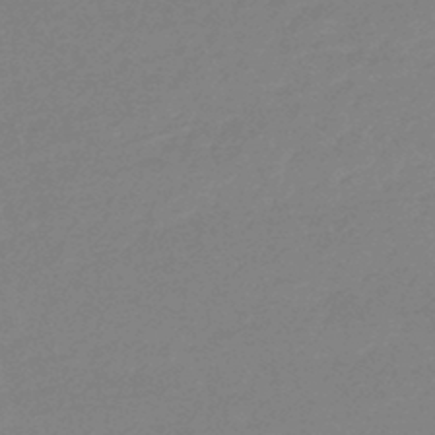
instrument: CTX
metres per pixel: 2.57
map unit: eHb
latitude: -45.4077
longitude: 90.0283
